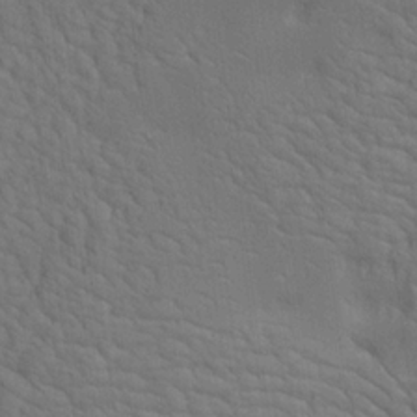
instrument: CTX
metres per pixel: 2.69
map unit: Aa
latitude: 19.7449
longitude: -141.3103
